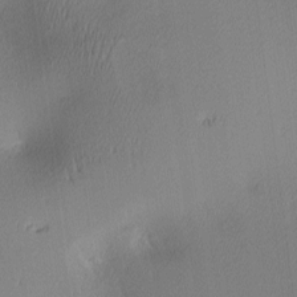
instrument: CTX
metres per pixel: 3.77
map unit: lAa
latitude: 2.8758
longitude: -115.7071
